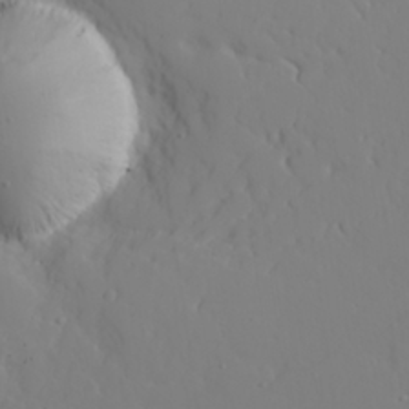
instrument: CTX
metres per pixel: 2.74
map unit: lAvf
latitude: 27.4993
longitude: -107.8772
